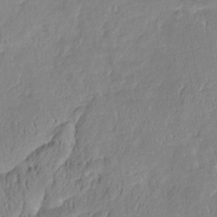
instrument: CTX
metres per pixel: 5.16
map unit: Htu
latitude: -6.2550
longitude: 174.4628
